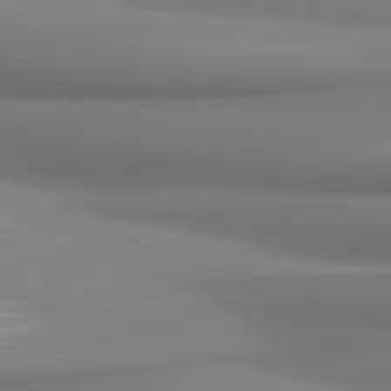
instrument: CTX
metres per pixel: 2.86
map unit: lApd
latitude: 80.7813
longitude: 177.6344
